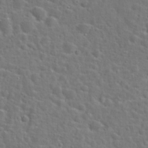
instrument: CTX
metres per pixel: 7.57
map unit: Hto
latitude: 23.2726
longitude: -46.4412
